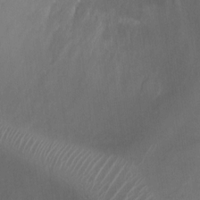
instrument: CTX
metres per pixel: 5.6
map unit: Ht
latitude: -1.7856
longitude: -20.4790
